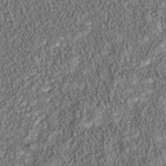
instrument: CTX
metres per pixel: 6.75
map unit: Nhu
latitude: -39.7100
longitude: -85.5182
